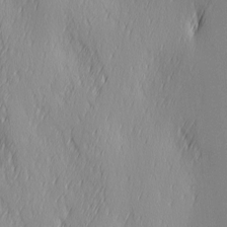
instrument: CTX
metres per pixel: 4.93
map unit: Ave
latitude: 2.7813
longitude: -112.9891
